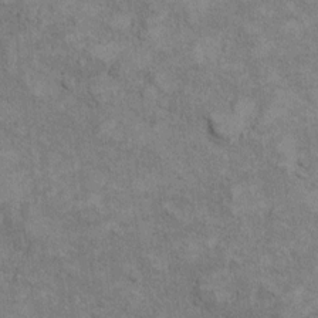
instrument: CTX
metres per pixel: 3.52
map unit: Hto
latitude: 9.8017
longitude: -36.7057
